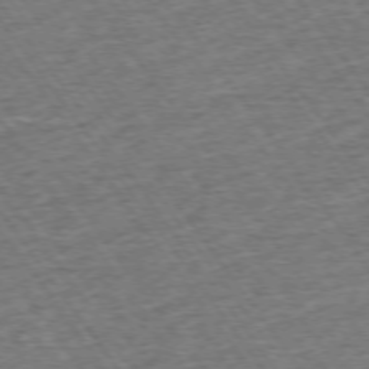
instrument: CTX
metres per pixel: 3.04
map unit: Ap
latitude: -74.8786
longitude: -90.5168
